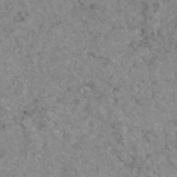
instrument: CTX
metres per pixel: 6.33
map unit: eAb
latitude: 47.3293
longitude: 113.1053
